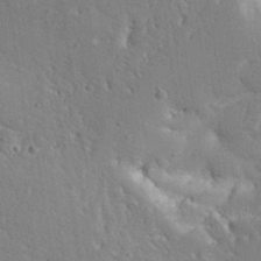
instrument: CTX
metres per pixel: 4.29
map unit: Aa
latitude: 31.6127
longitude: -133.1403
